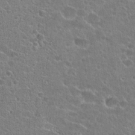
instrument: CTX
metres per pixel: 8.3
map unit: Hto
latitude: 23.0836
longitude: -44.5168
